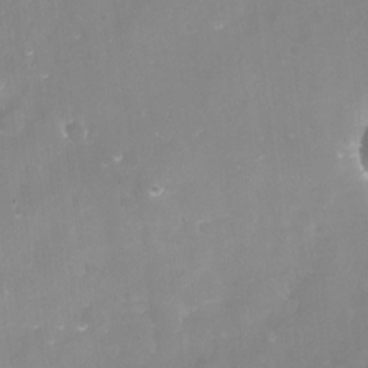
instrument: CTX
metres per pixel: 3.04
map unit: Nve
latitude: -17.6155
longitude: -58.7435
